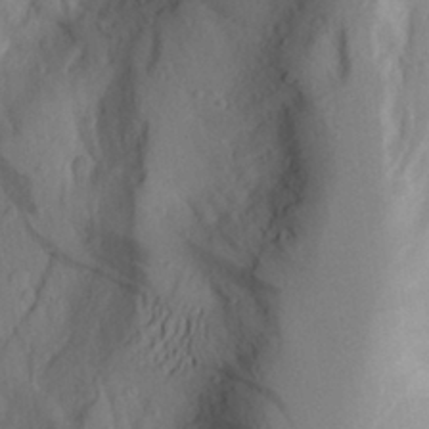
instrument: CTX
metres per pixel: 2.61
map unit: Aa
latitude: 26.4979
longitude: -147.4427
